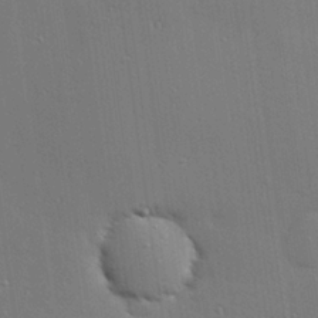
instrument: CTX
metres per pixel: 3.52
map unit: Hve
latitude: 26.7246
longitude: -90.5357
